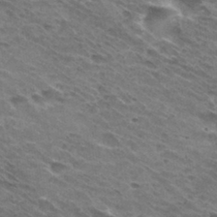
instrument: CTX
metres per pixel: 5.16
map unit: Hto
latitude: 30.7813
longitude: -45.1781
